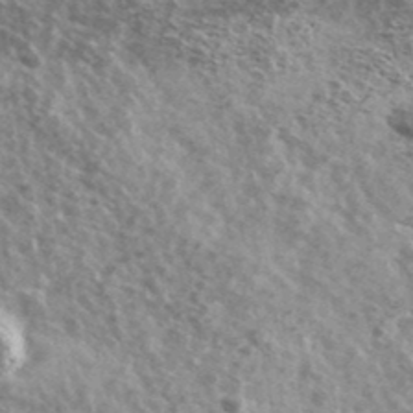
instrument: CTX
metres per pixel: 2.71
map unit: Ave
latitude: 38.8002
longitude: -108.6112
